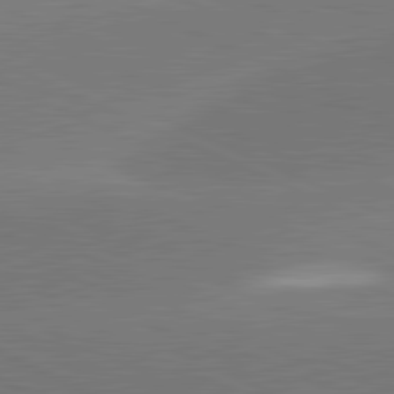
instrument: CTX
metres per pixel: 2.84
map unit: lApd
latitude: 81.8394
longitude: -154.4979
